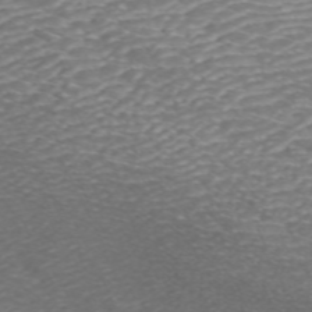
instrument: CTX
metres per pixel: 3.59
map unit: ANa
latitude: 41.9528
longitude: 33.8045
